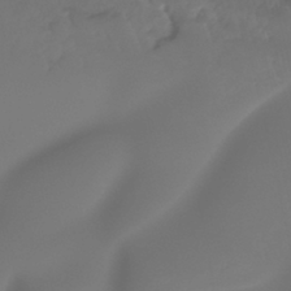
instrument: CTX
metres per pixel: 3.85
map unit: Ht
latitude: -14.2173
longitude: -53.3671
